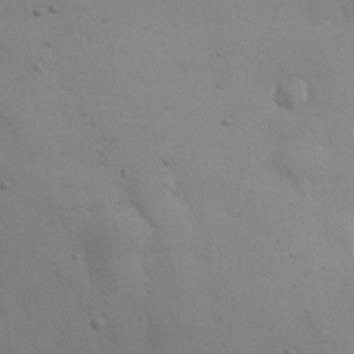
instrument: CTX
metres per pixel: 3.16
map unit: Nhu
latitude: 25.5749
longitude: -71.1592
